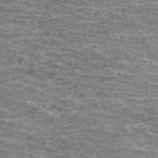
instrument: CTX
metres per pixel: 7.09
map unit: Hto
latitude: 37.5938
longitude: -43.2159
